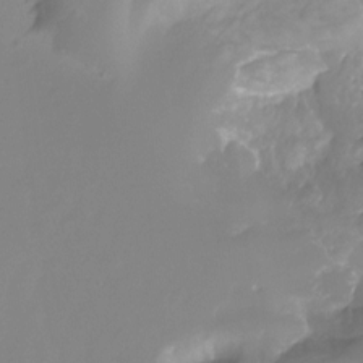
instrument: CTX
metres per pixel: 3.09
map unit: Ht
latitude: -10.2362
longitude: -40.1388
